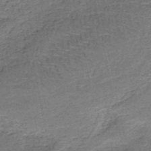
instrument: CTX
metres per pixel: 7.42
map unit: HNb
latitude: -51.1998
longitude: -49.8961
